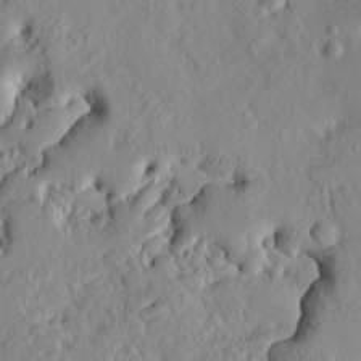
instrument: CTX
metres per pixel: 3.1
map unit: HNhu
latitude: 11.4238
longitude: 23.7289
